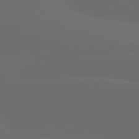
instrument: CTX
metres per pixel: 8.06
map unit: lApd
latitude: 80.1200
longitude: -94.8758
